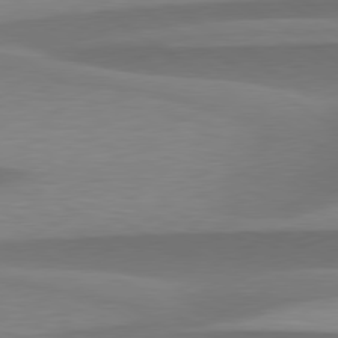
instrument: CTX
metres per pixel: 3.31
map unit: lApd
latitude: 79.5371
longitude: -95.4805
